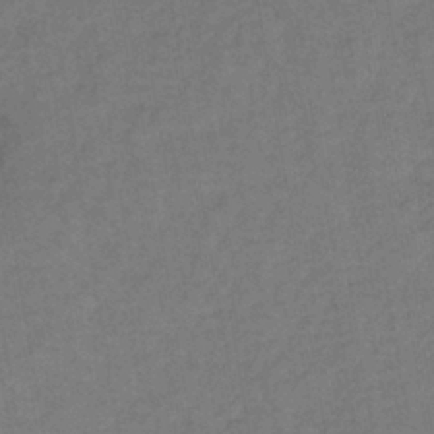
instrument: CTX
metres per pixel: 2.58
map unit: lHb
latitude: -39.1809
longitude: 72.8408
